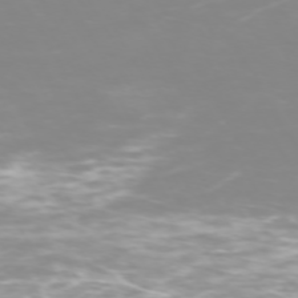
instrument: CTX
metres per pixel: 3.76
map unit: Hpe
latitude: -73.6722
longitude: 3.7477
